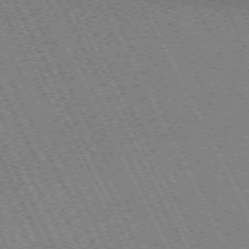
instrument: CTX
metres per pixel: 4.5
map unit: Hpe
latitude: -71.2187
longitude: 9.4454
